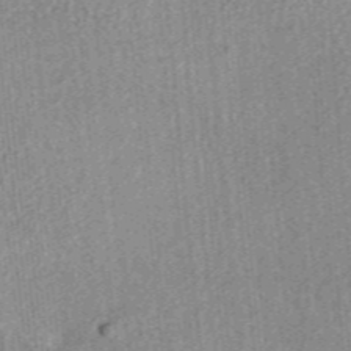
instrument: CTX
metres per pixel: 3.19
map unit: ANa
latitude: 36.2145
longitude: 14.8597
